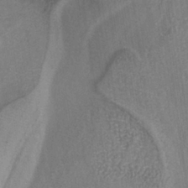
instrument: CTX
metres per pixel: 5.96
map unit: HNb
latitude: -34.9920
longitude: 51.7855
